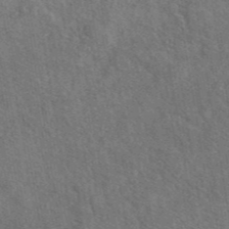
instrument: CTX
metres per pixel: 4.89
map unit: eAb
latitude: 43.0647
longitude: 110.1794
